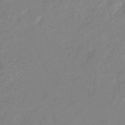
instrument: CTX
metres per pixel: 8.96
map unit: eHb
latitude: -36.4818
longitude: 76.8975
